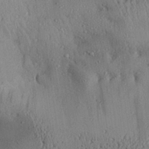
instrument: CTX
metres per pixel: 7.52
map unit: Aa
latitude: 28.6301
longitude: -134.4412
